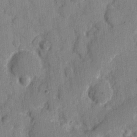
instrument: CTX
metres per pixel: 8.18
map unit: eHh
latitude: 7.7639
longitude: -66.4223
